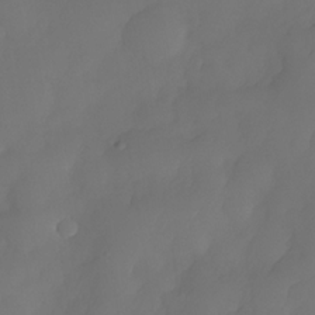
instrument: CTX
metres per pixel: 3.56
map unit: Nhe
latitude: -33.8612
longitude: -145.0458
